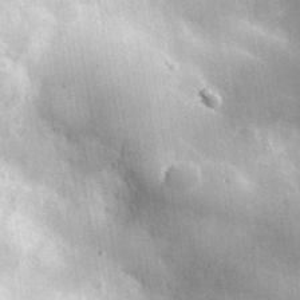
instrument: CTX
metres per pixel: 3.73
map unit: lHvf
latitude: 36.4223
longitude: -90.1578
